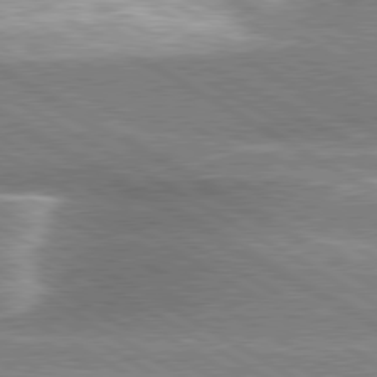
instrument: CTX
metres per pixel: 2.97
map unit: lApd
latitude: 80.2900
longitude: -120.4223
